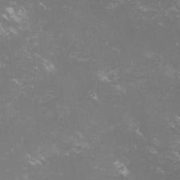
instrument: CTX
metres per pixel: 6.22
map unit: lHvf
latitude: -15.2187
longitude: -100.5168
